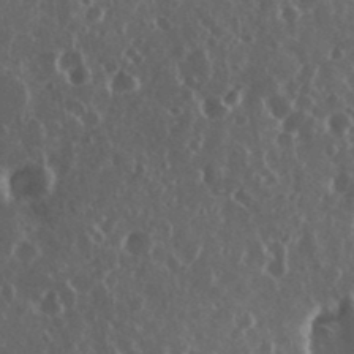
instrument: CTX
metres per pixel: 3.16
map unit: eHh
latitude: 34.6490
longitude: -59.1403
